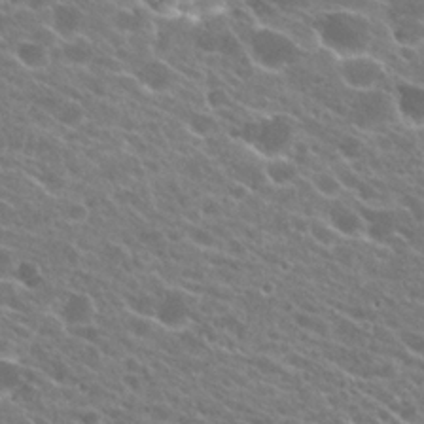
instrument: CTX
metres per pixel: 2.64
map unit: Hto
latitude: 23.5938
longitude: -37.9717
